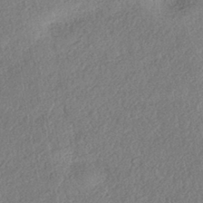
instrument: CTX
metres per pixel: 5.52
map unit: eHh
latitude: -42.2928
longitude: 121.0297
